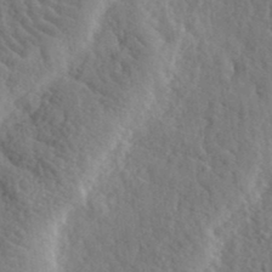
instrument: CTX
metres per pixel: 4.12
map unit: eHh
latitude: 35.9528
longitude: -80.1389
